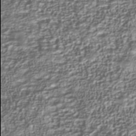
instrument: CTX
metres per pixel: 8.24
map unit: Nhu
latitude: -40.0661
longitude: -85.9906
